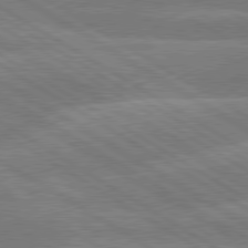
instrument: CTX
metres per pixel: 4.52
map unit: lApd
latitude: 79.7450
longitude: -131.5749
